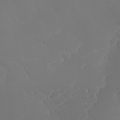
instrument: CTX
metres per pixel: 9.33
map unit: Ave
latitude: 1.8583
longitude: -113.5560
